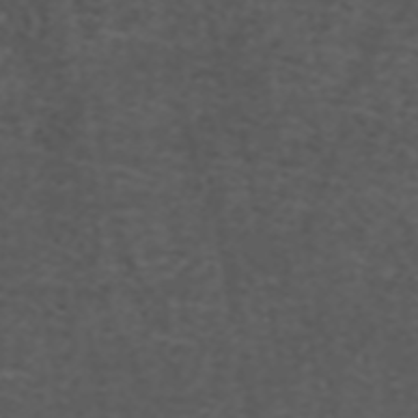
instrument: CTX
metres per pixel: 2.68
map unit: ANa
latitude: 39.0458
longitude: 24.3117
